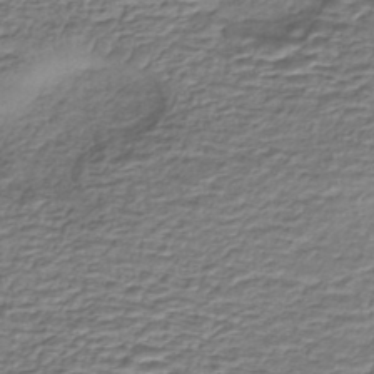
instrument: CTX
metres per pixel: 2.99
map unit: eHh
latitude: -43.0108
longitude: 117.6154
